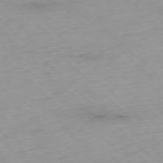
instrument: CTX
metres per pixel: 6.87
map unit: Ap
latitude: -77.1998
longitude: -90.5735
